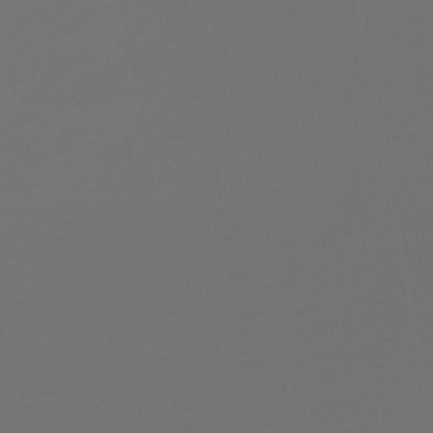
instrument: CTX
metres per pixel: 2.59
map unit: lHb
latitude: -47.5588
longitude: 62.7274
